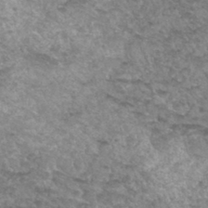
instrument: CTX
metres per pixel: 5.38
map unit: Hto
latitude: 33.7828
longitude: -49.2348
